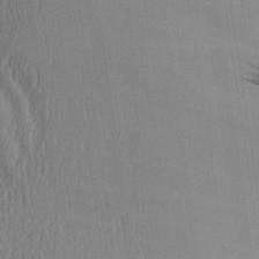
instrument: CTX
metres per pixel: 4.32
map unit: Aa
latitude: 25.3859
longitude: -133.4049
